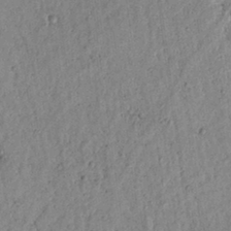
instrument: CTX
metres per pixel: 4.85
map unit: lAvf
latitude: 5.8394
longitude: 160.3684
